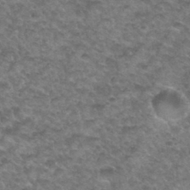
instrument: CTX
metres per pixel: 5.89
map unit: Hto
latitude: 34.4979
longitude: -49.1403
